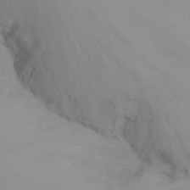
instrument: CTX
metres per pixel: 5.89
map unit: Nhu
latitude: -15.5022
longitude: -54.6112
